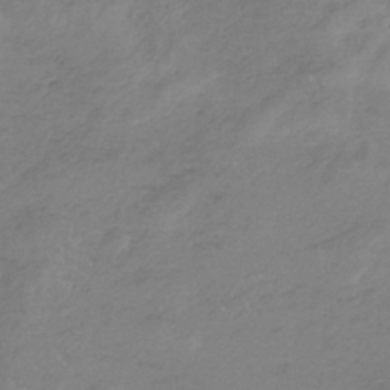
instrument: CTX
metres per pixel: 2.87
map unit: HNb
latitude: -34.8030
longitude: 56.1417
